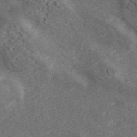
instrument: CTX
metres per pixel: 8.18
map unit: ANa
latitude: 45.8961
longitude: 38.6140
